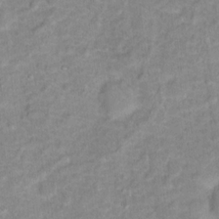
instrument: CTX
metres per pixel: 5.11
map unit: Hto
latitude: 16.3656
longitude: -38.7057
